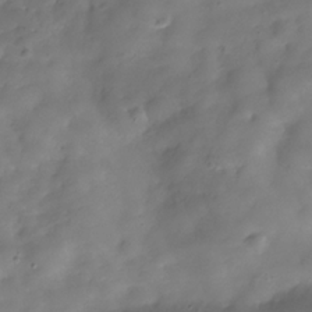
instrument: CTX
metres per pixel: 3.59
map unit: Hve
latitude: -31.0108
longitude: 94.8219
